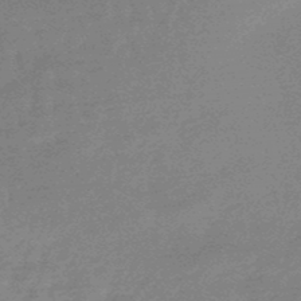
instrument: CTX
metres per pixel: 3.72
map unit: lHb
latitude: -48.4062
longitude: 82.0472
